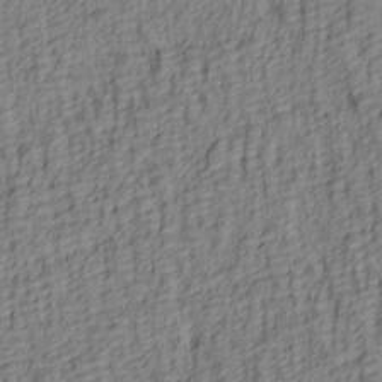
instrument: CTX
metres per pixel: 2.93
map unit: lAa
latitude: 5.0269
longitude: -114.4034
